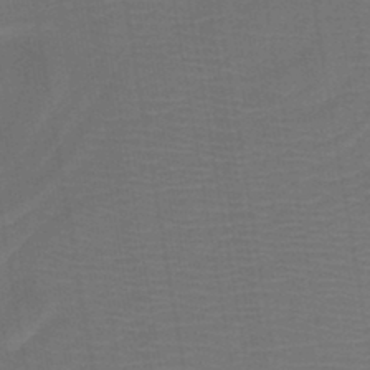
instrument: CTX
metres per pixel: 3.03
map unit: HNb
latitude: -43.9178
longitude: 51.8800
